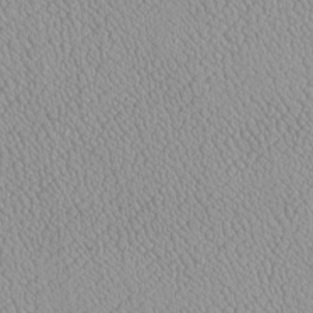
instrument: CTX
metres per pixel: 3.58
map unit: Htu
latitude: -6.6896
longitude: 156.1606
